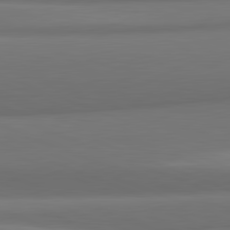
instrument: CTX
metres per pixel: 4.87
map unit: lApd
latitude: 82.0633
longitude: 170.3118
